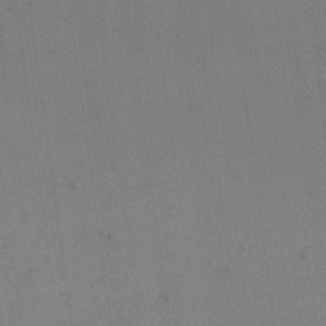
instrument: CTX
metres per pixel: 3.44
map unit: eHh
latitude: 16.9892
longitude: -67.1781
